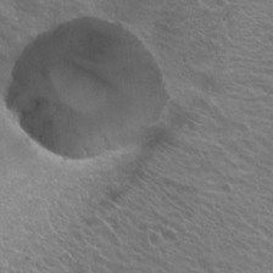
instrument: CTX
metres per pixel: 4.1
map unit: Hto
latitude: 24.5734
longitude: -30.5924
